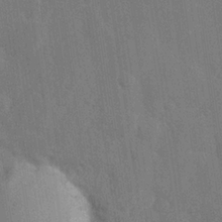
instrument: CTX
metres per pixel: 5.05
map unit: Hve
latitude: 25.4615
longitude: 150.8219
